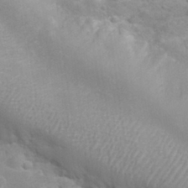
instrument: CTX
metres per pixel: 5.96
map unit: eHh
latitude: 32.1389
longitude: -61.7071
